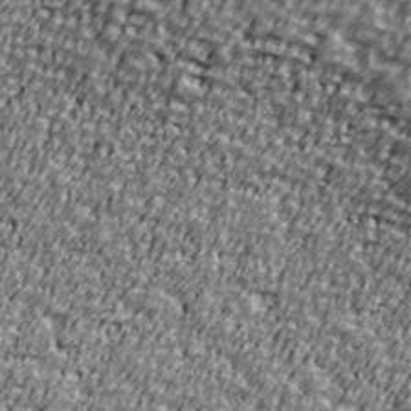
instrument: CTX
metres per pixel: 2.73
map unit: Ave
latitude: 41.0269
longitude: -112.1767
